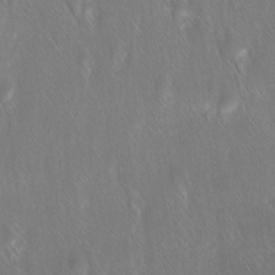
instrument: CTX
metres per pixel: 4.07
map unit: Ave
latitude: 9.2537
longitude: -105.1026
